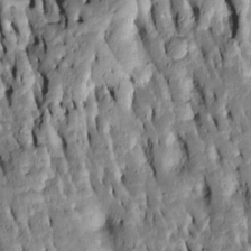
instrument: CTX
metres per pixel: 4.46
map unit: Htu
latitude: -7.7477
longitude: 144.7085
